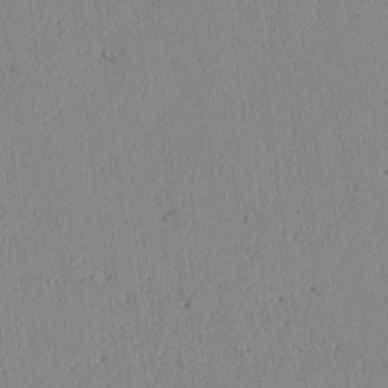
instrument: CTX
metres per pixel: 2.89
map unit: lAvf
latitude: 7.1214
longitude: 168.1416
